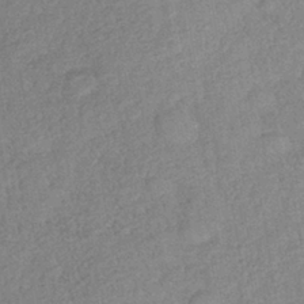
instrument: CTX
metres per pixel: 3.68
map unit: lHb
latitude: -40.1039
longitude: 69.0675
